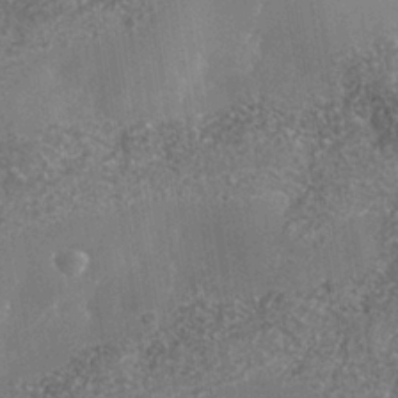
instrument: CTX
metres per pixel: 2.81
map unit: Nhe
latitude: -35.8989
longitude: -130.4034
